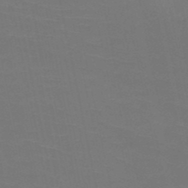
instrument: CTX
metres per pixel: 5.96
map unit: HNb
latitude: -50.6140
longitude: -43.2159
